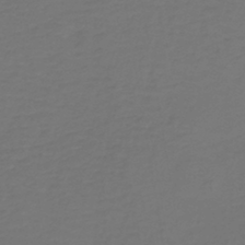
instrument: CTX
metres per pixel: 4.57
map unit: lHb
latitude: -39.2376
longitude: 63.2376
